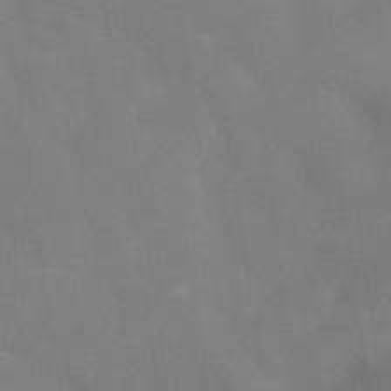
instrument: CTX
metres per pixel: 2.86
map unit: Hve
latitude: -31.6533
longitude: 95.2376
